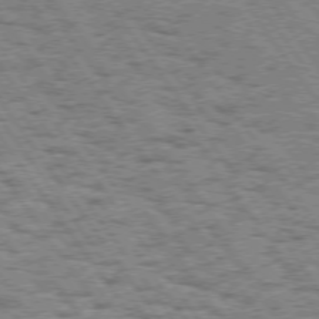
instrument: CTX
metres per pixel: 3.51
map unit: Hpe
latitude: 73.7639
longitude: -134.8191
